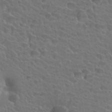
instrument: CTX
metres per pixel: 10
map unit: Hto
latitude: 34.5545
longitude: -39.5938
